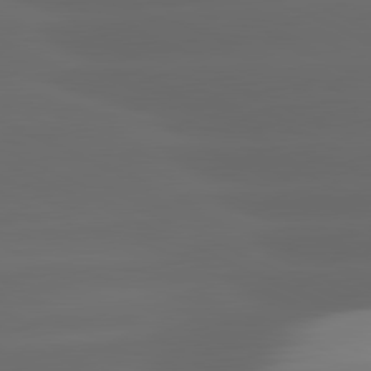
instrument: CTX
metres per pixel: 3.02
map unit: lApd
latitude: 81.1970
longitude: -146.6680
